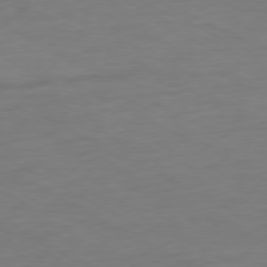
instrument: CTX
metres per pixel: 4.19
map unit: Ap
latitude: -76.8597
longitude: -75.6316
